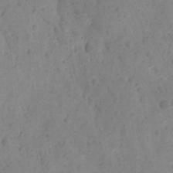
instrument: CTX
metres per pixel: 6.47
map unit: Ave
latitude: 11.9717
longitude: -105.5560
